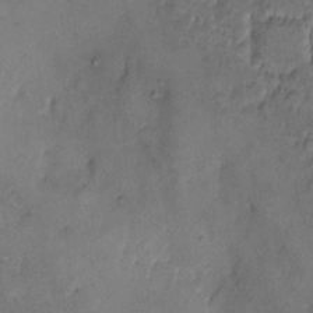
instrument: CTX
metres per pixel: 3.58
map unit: eHh
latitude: 9.1781
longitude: -62.7058
